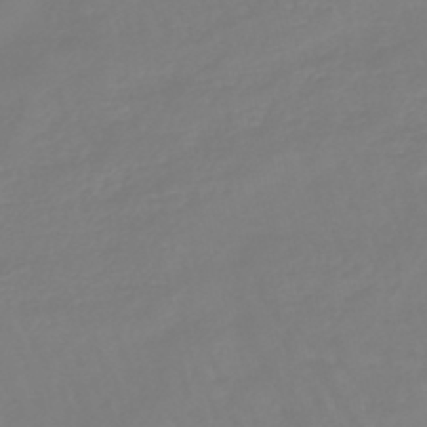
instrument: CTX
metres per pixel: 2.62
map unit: eHb
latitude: -45.4643
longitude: 81.2754
